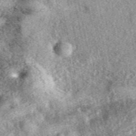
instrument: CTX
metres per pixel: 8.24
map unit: eAb
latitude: 38.9891
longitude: 109.9745
